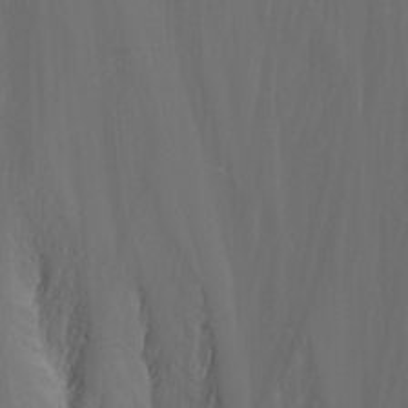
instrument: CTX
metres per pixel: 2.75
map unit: Nhu
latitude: -5.5777
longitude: -88.0255
